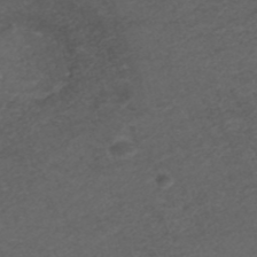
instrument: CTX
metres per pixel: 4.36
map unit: ANa
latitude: 42.4223
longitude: 28.0094
